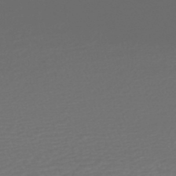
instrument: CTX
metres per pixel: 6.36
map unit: HNhu
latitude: -47.1809
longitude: 103.2376
